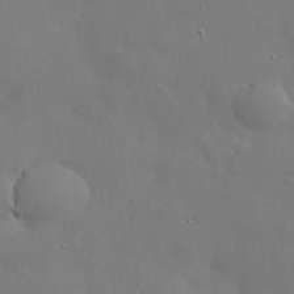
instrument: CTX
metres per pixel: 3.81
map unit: eHh
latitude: 30.3468
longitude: -82.5734
